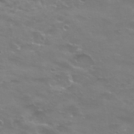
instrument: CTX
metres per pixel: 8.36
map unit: Hto
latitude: 24.7246
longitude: -37.0459
